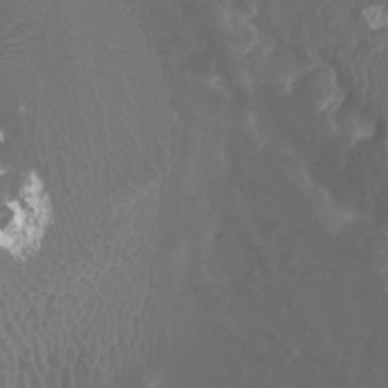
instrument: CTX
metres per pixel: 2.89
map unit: Ht
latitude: 3.7638
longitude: -20.0444
